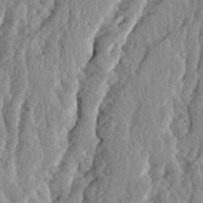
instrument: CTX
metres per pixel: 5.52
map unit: Ave
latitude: 14.3279
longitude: -134.9702
